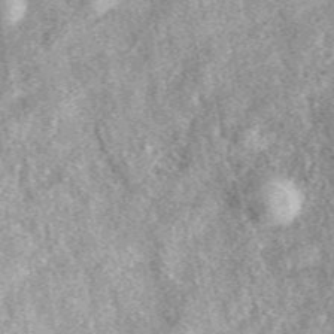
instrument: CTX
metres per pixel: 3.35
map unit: eAb
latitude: 39.3482
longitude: 109.8422
